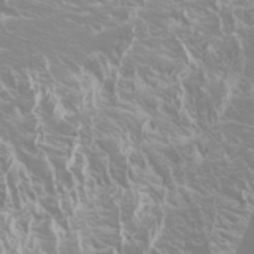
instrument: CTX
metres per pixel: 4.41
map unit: Htu
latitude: -5.8611
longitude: -72.8191
